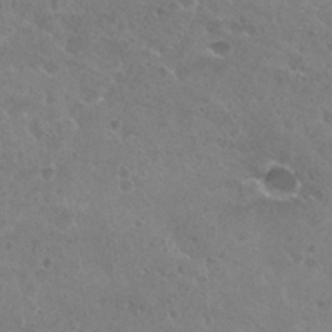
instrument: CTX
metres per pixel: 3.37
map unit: Hto
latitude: 25.9150
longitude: -36.7813
